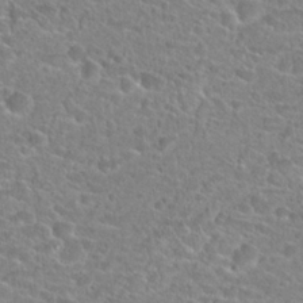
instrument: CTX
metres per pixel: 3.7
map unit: Hto
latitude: 24.0633
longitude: -45.7827
